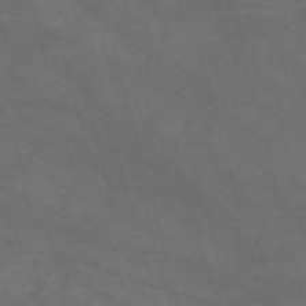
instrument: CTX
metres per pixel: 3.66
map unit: Nve
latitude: -58.8030
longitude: 58.9352
